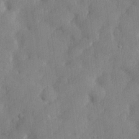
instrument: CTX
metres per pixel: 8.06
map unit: lHvf
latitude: 24.3467
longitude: 143.1242
